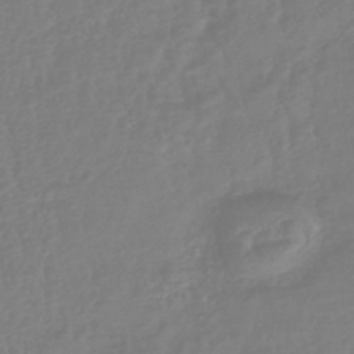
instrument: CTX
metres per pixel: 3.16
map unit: lHb
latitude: -42.2928
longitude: 77.3699
